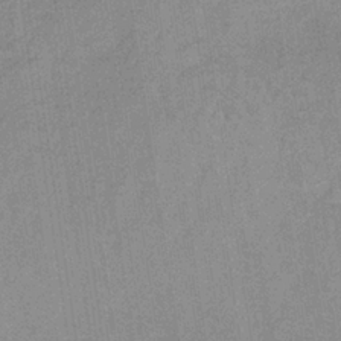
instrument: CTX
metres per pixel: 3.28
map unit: HNb
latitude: -33.4455
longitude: 62.7463
